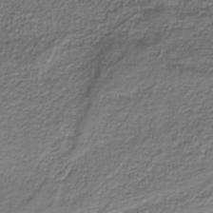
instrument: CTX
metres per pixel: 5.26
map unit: eAb
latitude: -38.3873
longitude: 52.8219
